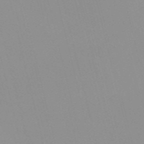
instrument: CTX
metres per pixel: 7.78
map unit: Nve
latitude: -57.3132
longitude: 59.7666
